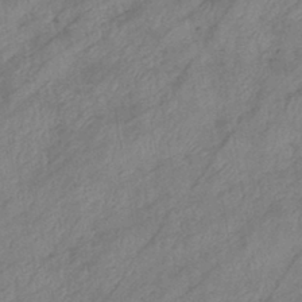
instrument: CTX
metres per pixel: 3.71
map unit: eHb
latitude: -41.7289
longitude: 83.1242
